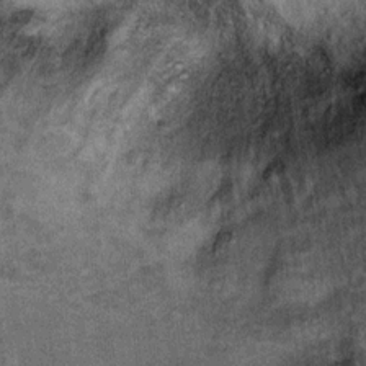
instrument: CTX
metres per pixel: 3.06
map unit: Ht
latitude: 11.6316
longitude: -37.7827
